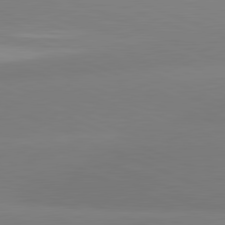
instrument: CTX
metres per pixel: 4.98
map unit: lApd
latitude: 81.7450
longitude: 177.6722
